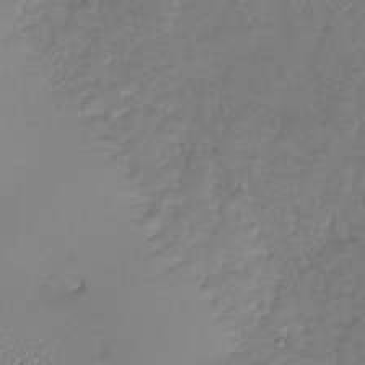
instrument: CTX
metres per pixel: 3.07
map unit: Nhu
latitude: -27.9178
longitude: -59.7261
